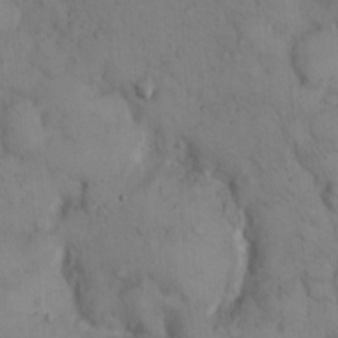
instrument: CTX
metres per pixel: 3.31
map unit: Hto
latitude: 13.1781
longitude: -59.4615
